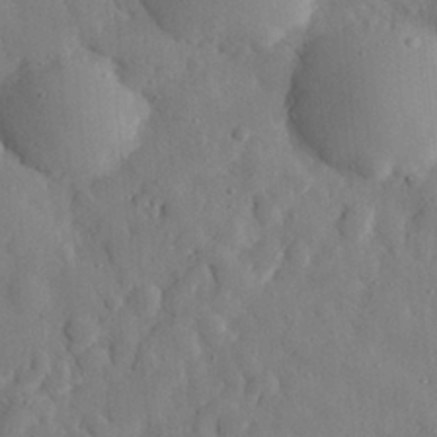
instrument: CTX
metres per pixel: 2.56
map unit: eHh
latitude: 27.8772
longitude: -77.5560
